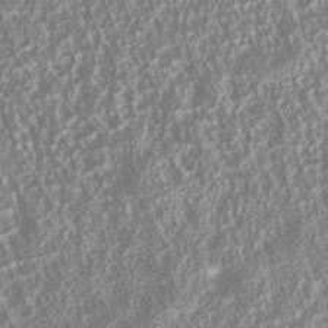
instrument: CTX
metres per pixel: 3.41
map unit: Nhu
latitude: -40.2172
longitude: -84.3089
